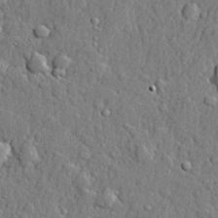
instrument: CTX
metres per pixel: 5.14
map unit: lHvf
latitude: 21.8395
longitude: 143.5966
